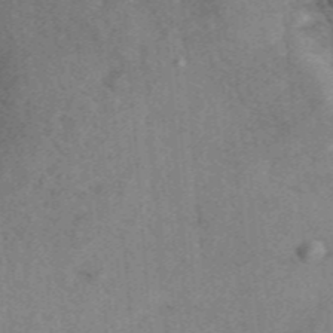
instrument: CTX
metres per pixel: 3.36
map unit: eAb
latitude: 40.9324
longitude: 109.4454
